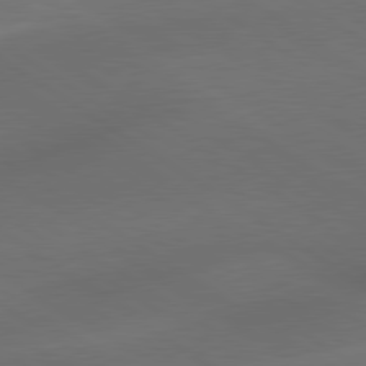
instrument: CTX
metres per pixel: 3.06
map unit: lApd
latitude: 79.7828
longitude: -176.0822
